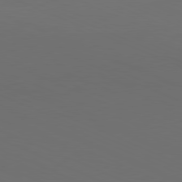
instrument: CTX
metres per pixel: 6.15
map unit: Hpe
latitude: -82.0472
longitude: 19.8611
